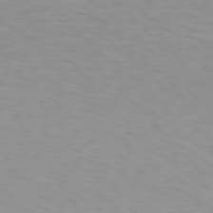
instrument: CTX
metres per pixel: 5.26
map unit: Hpe
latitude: 78.1767
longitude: -136.7058
